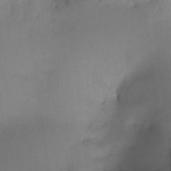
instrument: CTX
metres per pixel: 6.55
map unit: HNhu
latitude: 7.8772
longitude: -0.1011
